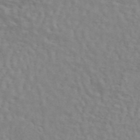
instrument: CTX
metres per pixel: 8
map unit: ANa
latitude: 45.2726
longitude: 26.0472
